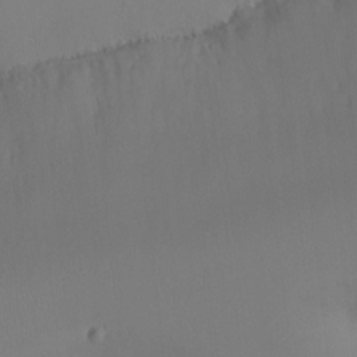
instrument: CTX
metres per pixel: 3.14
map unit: Ht
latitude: -16.8219
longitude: -43.2159
